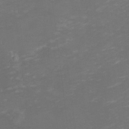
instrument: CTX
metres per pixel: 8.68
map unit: eHh
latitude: -1.6911
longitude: -78.8758
